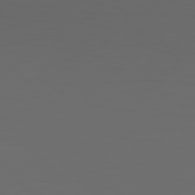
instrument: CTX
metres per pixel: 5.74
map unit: Hpe
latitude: 77.2537
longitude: -166.5356
